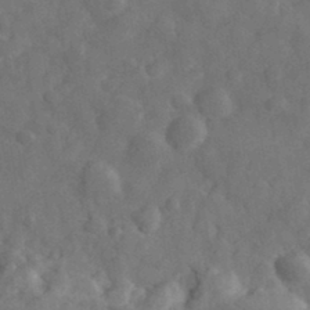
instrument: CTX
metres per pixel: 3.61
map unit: eHh
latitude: 33.6127
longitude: -69.0270
